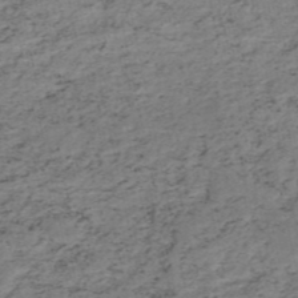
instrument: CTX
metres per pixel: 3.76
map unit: HNb
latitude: -51.7666
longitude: -53.3293
